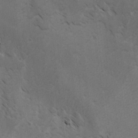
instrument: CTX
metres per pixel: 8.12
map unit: lAvf
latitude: -4.5573
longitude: -113.4804
